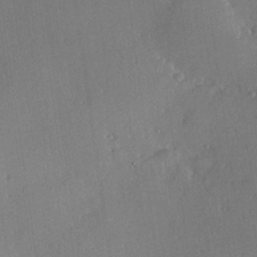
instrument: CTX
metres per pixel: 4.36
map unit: Hve
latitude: 25.4048
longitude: -93.0647
